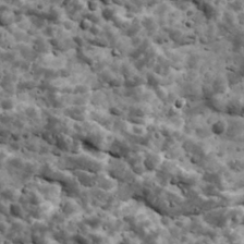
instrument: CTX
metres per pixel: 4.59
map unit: Ave
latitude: 17.5938
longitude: -134.4790
